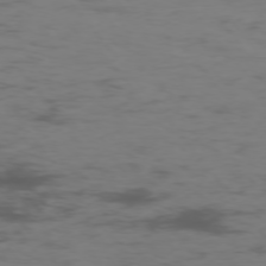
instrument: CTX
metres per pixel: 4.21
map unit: Hpe
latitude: -75.5211
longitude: -19.8016
